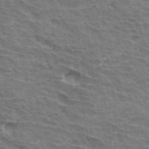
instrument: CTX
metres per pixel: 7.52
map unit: Hto
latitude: 33.6127
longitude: -43.0270
